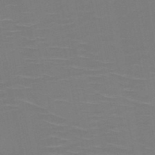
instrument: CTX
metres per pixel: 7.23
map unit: HNb
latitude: -50.7463
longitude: -46.9892
